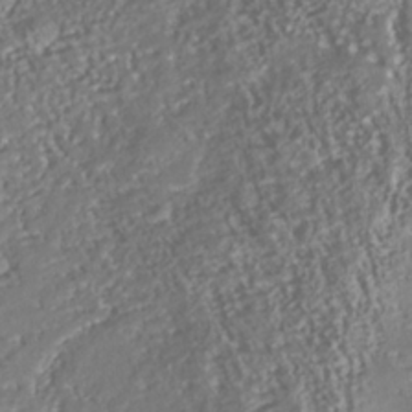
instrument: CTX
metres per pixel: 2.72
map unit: Nhu
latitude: -38.4818
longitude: -80.8758
